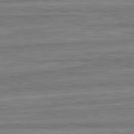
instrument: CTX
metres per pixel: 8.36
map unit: lApd
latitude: 82.8380
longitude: 179.5210
